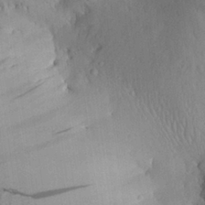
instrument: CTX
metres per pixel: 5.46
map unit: Aa
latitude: 26.8191
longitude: -134.9891
